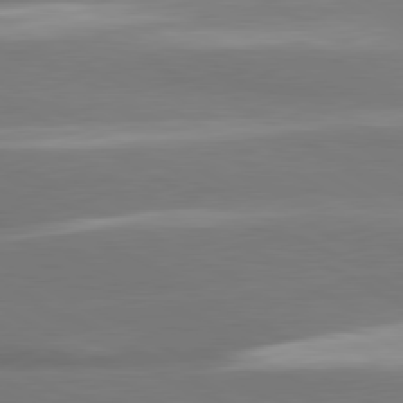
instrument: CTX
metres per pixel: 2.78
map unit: lApd
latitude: 80.4790
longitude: -135.6505
